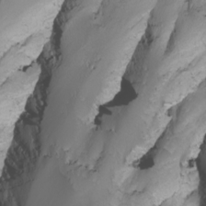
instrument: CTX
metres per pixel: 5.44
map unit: Nhu
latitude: -9.0486
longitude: -94.8569
